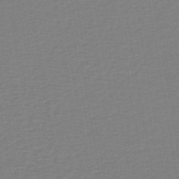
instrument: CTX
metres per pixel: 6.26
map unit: lHb
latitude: -41.3321
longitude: 52.9352
